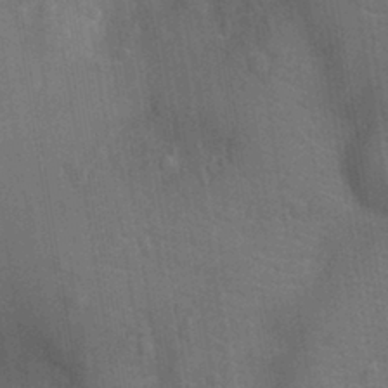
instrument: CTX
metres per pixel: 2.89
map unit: Ht
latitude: -10.6896
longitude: -22.6301
